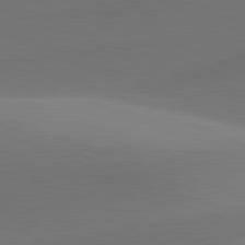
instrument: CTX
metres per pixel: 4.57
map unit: lApd
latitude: 81.8394
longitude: 129.5777
